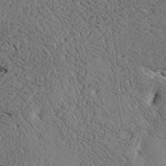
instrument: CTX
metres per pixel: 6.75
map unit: Htu
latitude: 3.8016
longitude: 151.6722
